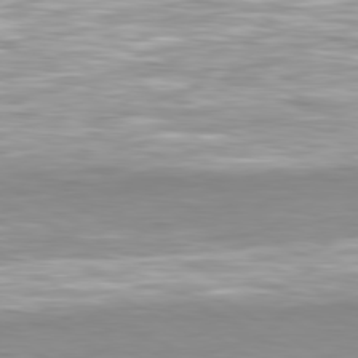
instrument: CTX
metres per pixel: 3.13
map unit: Hpe
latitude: -80.8597
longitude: 17.8045
